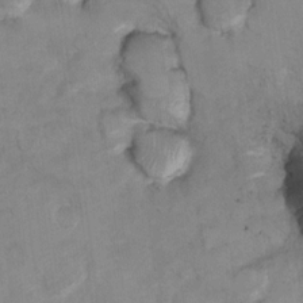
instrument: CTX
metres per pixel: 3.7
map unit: Hto
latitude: 7.7261
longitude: -34.9891
